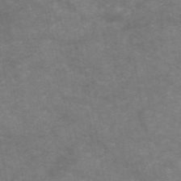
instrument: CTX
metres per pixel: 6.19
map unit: HNb
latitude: -55.6722
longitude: -40.0444
